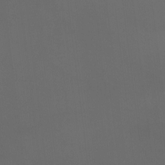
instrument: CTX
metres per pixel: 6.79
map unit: Aa
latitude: -8.6329
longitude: -78.7247
